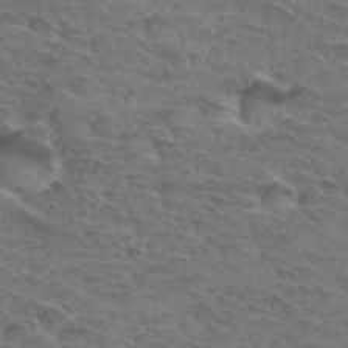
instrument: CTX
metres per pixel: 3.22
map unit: Hto
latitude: 32.9325
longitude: -46.0444
